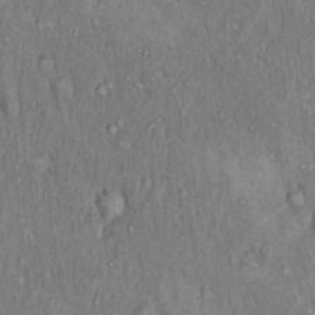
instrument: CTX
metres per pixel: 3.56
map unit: Hto
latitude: 15.7639
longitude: -61.1403
